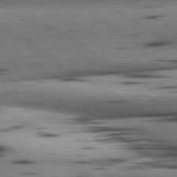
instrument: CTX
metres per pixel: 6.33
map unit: lApd
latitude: 80.4223
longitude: 161.7478
